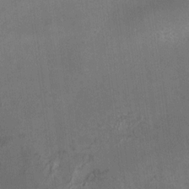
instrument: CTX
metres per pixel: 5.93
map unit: HNhu
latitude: 11.4049
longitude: 10.9920
